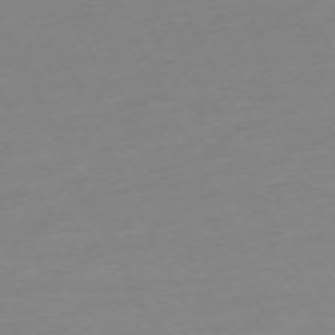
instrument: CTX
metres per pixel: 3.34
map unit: Ap
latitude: -73.4643
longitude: -70.1200
